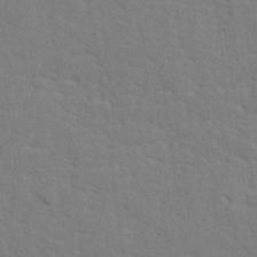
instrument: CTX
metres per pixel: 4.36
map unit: lHvf
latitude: 25.2914
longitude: 142.5006
